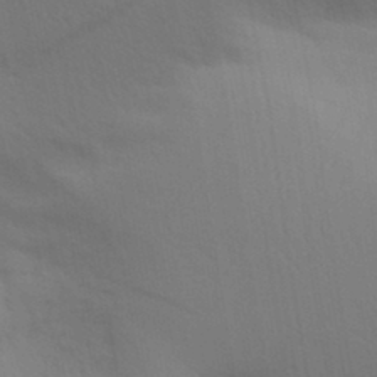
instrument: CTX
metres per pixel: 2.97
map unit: Aa
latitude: 30.5546
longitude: -144.5734
